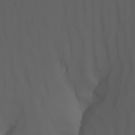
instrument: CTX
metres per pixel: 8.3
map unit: Nhu
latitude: -7.3131
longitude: -85.1592
